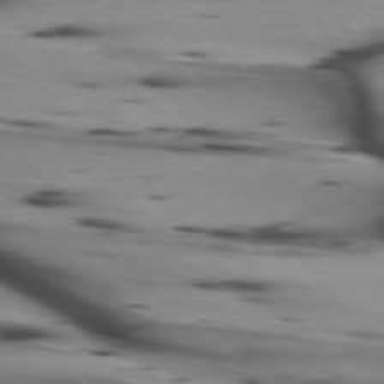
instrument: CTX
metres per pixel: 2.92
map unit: lApd
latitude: 75.5182
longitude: -65.2726
